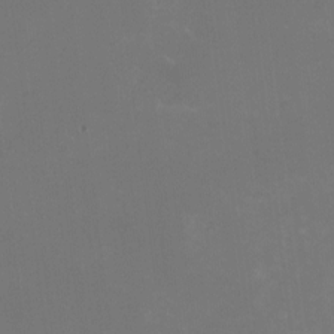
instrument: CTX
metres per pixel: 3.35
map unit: HNhu
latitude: -1.8990
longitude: -3.8583
